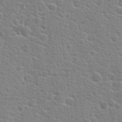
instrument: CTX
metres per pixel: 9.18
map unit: Hto
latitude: 21.3671
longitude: -44.0444
